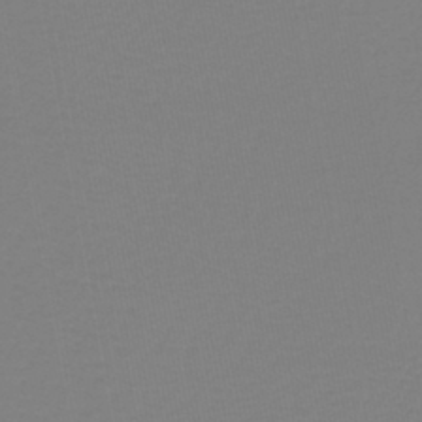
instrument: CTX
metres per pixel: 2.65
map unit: lHb
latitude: -41.2754
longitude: 63.8989
